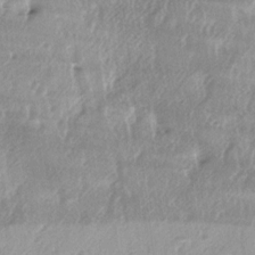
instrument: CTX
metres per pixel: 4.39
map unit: lAa
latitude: -4.9919
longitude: -125.4615
